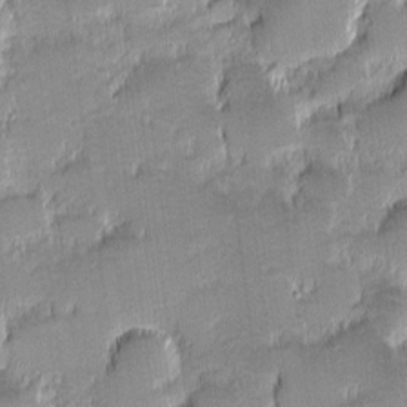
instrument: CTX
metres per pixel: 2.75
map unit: eHh
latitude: -1.8234
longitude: -85.6127
